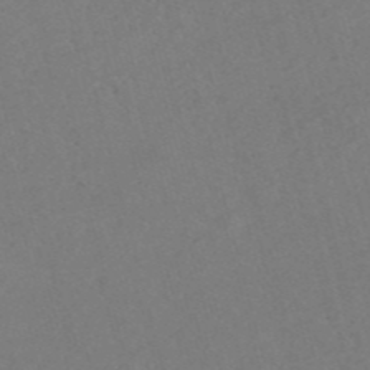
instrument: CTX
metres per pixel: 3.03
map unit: eHh
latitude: -54.4251
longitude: -89.2915
